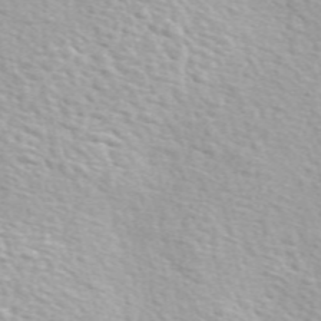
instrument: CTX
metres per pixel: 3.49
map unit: ANa
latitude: 51.6693
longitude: -71.3859
